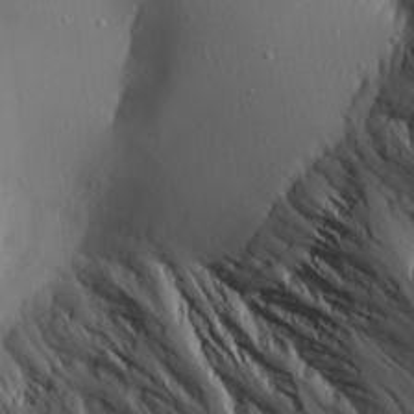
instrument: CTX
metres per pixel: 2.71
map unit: Aa
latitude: 21.4238
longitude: -143.7072
